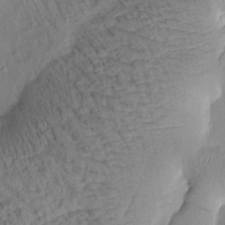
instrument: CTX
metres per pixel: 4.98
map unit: Htu
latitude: 0.8002
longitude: 174.7274
